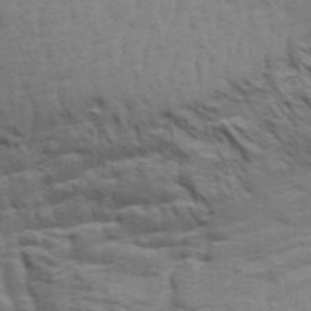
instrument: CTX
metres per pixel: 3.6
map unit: Aa
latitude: 33.1025
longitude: -135.7638
